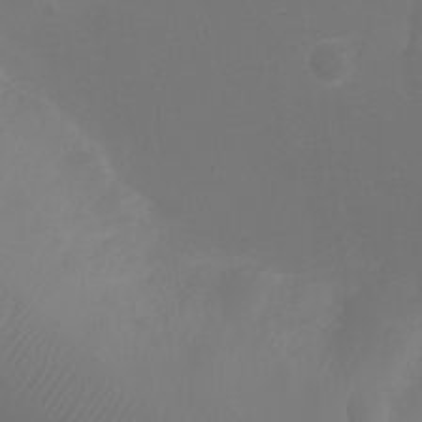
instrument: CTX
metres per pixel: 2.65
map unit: Ht
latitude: -3.5966
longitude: -18.9136
